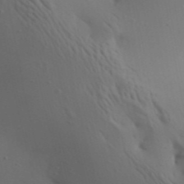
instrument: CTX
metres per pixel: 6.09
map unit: Aa
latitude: 23.4804
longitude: -138.6679
